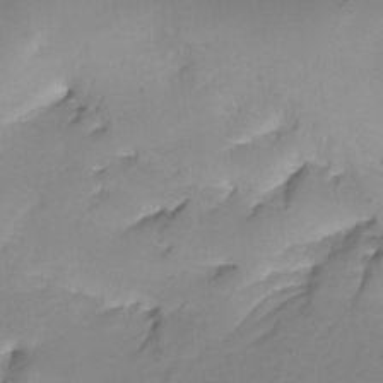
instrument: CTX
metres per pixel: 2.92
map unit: HNhu
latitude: -26.8408
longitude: 74.8030
